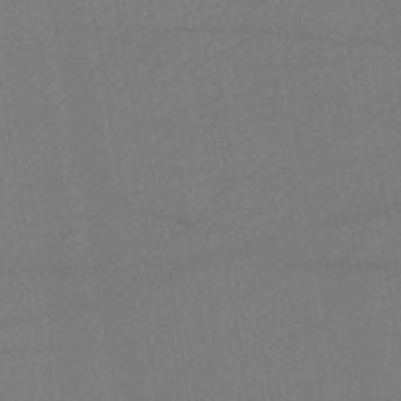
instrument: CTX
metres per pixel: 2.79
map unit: lHb
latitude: -42.7274
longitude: 68.2361
